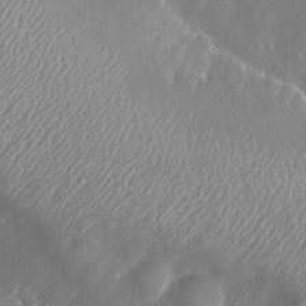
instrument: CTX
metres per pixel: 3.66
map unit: eHh
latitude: 31.6883
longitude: -59.6316
